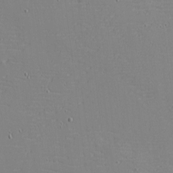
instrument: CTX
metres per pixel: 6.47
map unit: eHh
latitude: -3.7288
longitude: -80.6490
